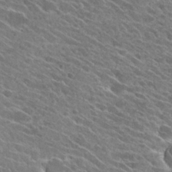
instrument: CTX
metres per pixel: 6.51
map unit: Hto
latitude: 25.6693
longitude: -41.1025
